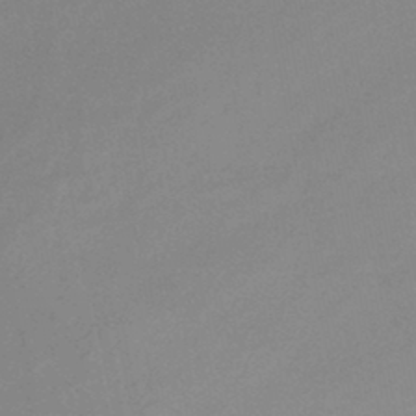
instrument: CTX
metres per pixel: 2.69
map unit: eHb
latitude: -44.8597
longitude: 85.4832
